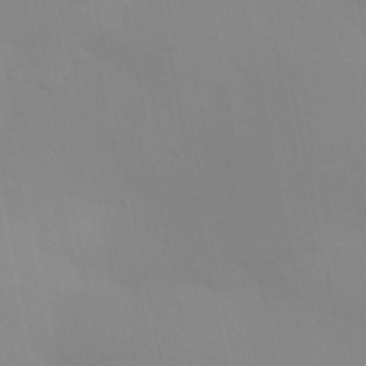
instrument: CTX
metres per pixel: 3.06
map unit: Aa
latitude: 32.2145
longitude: -145.8772
